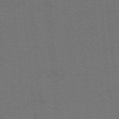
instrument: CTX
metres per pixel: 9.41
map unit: lHb
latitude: -42.2361
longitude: 54.6141
